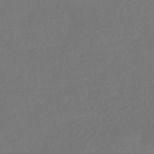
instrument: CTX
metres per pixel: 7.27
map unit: HNhu
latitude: -42.2928
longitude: 93.5777
